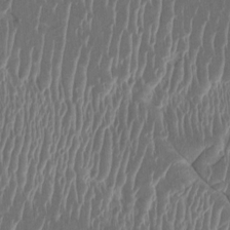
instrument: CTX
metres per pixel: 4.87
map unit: HNhu
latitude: 3.6316
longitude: -6.1578
